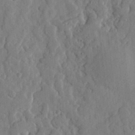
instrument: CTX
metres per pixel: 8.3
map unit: lHvf
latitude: 17.5371
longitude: -113.1403
